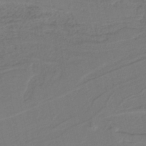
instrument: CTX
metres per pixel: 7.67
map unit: lHb
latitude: -37.7666
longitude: 56.5951
